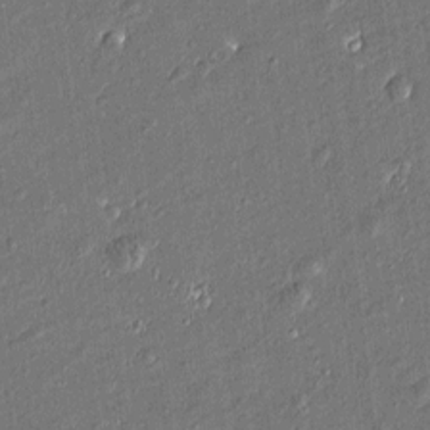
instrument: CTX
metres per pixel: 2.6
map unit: Htu
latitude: -7.3320
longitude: 176.8975
